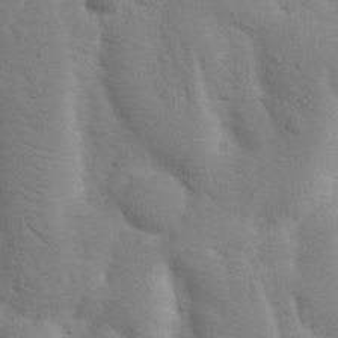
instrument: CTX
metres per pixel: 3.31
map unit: Nhu
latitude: 18.5356
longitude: -76.4034
